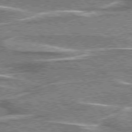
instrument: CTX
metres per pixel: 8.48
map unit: lApd
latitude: 76.2333
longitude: -81.2726
